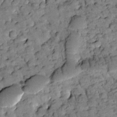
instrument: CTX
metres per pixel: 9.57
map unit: Htu
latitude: -2.0849
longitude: 173.7477
